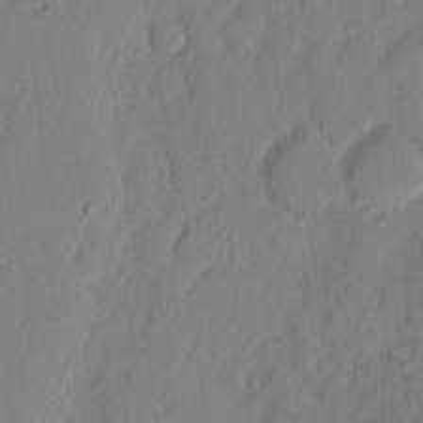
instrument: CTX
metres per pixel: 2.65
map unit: eHh
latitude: 3.5938
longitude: -77.3670
